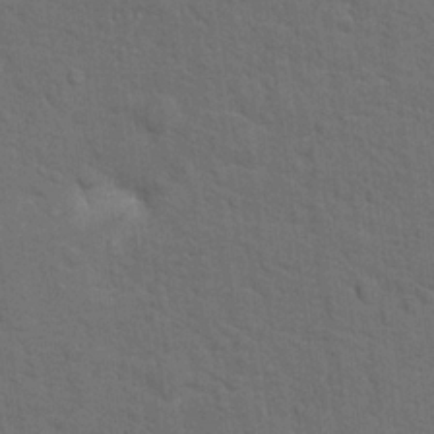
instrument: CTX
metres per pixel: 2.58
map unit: Hto
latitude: 15.9906
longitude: -38.2522
